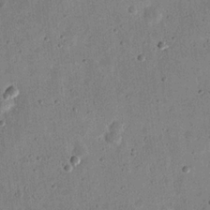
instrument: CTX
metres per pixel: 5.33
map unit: eHh
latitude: 21.5371
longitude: -69.1214
